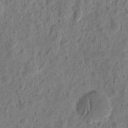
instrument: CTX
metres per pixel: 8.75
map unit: eHh
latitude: 9.6505
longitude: -74.0633
